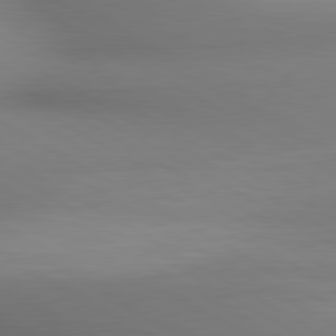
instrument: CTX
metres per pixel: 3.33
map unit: lApd
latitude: 80.4979
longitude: 133.7289
